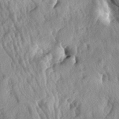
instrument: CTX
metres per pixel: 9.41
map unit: lAa
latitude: -5.1620
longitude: -124.5924
